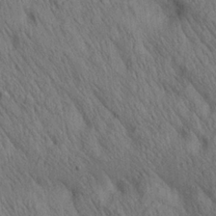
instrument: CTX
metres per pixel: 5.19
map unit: lAa
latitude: 21.2348
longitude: -138.5924
